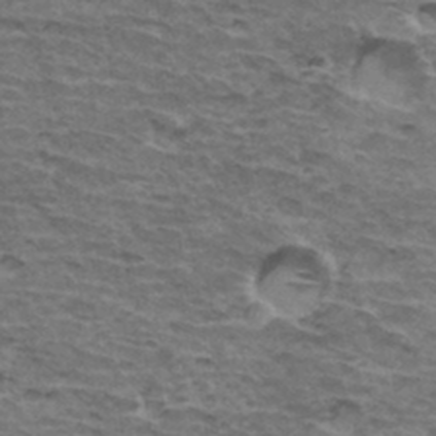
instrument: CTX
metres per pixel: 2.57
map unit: Hto
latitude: 34.4412
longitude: -43.1025
